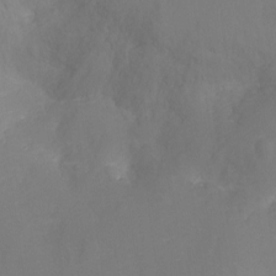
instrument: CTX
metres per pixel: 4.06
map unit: Ht
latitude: -16.4062
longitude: -43.2159
